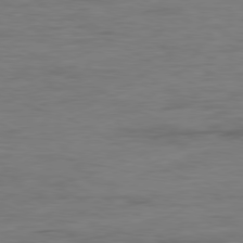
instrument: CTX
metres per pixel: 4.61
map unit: Ap
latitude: -80.1795
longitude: -83.9150
